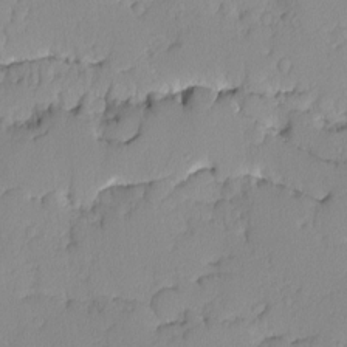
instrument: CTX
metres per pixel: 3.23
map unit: Ave
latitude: -9.5021
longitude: -117.0270
